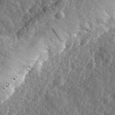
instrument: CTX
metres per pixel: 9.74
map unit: eHh
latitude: 34.0444
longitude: -80.2145
